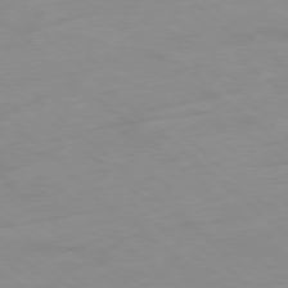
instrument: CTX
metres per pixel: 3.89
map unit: Hpe
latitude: -78.5384
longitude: -18.0633
